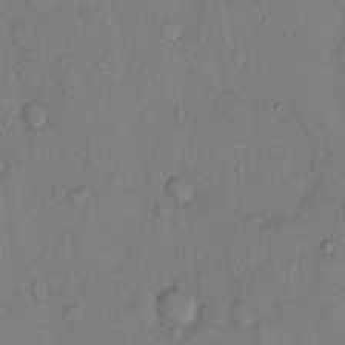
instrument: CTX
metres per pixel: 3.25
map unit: Hto
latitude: 9.9528
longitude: -58.5924
